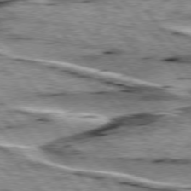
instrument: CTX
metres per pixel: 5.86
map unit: lApd
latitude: 76.1389
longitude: -71.6316
